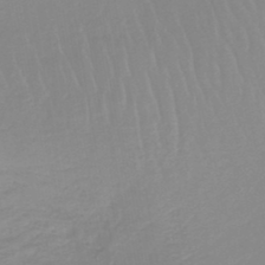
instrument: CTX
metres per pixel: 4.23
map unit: lHb
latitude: -44.3117
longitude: 63.8800
